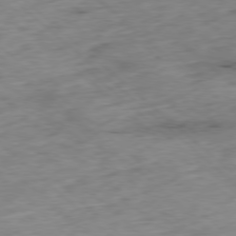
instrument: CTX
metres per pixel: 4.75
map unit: Ap
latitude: -78.3495
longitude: -60.4223
